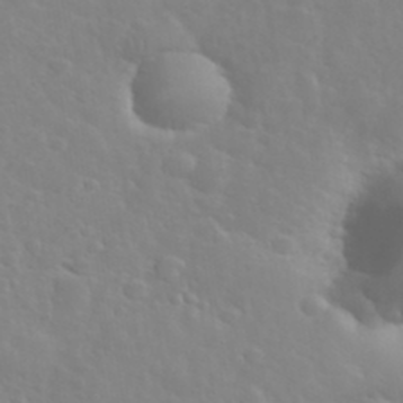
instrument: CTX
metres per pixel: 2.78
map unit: eHh
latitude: 35.5938
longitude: -60.1766
